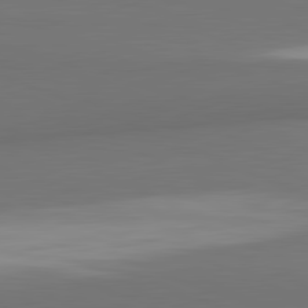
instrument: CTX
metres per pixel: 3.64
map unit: lApd
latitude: 82.0255
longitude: 170.7652
